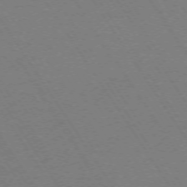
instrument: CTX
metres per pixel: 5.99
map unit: Ap
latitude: -73.7477
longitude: -71.5749
